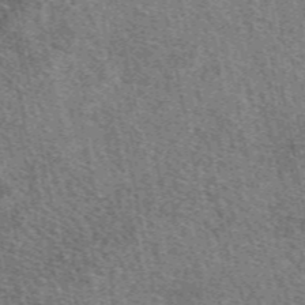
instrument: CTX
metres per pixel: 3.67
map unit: eAb
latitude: 50.1200
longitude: 113.6722
